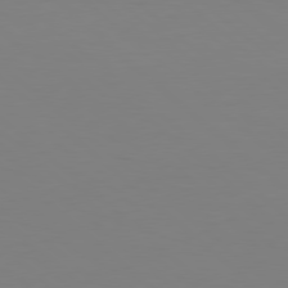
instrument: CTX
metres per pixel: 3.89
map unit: Hpe
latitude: 78.1578
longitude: -172.3467
